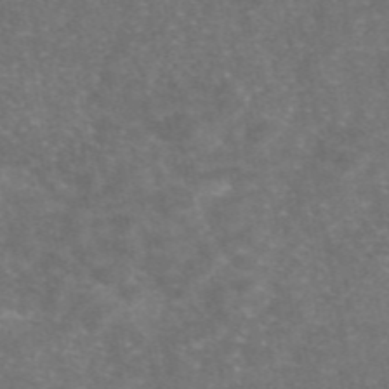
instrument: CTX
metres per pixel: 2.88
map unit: eAb
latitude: 46.7813
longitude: 115.5588
